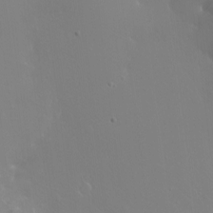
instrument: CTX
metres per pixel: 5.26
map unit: Ht
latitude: -12.5007
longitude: -44.7057
